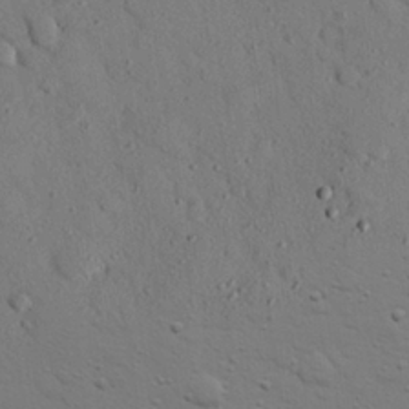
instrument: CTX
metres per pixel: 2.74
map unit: eHh
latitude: 25.8016
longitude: -77.4426
